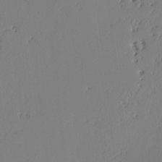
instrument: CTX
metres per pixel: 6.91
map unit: lAvf
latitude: -2.6329
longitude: -106.1389
